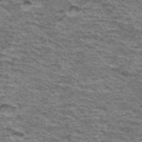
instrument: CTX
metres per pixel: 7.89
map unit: Hto
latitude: 36.6869
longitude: -43.4049
